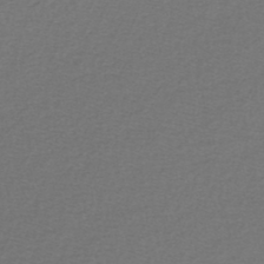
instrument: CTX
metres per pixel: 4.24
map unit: lHb
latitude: -43.6343
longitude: 72.5574
